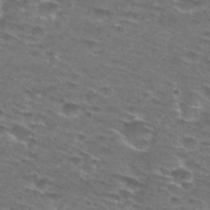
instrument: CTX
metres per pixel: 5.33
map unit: Hto
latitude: 28.3089
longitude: -48.1767
